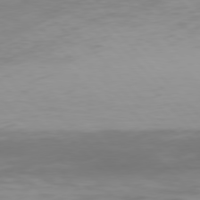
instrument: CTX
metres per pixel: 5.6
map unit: Hpe
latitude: 77.1214
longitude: -168.9136
